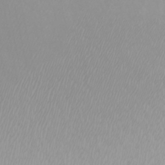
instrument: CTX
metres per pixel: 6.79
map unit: Htu
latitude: -7.1431
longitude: -67.7449
